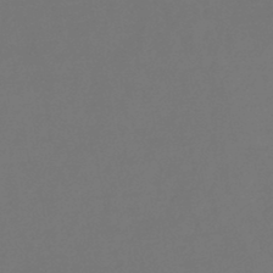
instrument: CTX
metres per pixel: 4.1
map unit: lHb
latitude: -45.4643
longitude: 76.5196
